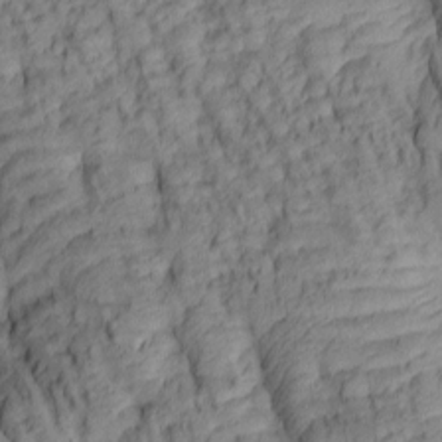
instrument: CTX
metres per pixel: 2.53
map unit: lAa
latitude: 5.6694
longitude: -116.1956
